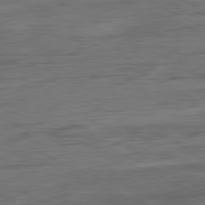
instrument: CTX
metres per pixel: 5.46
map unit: Ap
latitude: -81.5588
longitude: -61.7638
